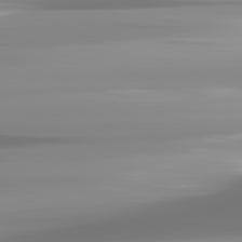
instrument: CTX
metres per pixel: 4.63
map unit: lApd
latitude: 82.1011
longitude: -139.0836
